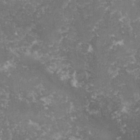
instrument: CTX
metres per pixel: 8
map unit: lHvf
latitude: -15.9556
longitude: -99.6882
